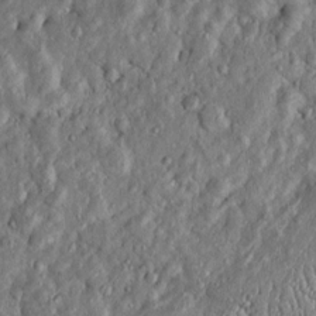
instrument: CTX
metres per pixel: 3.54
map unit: Htu
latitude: -7.4076
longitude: 157.2754
